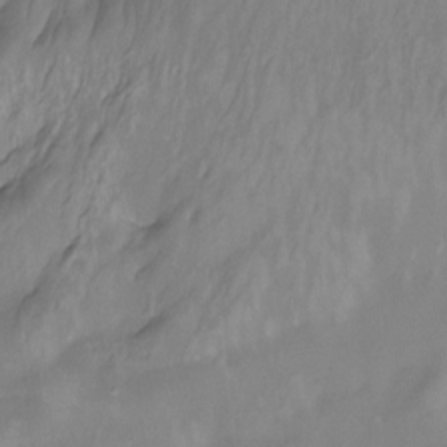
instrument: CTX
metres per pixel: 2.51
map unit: Htu
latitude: -14.9920
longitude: -45.8394
